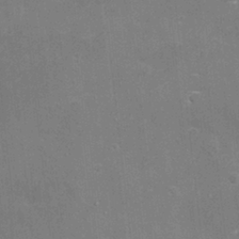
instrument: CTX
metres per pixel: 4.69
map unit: eHh
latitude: -3.4076
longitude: -75.4238
